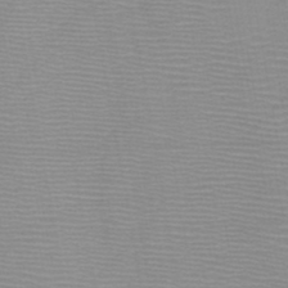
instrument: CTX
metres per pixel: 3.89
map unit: HNb
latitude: -46.4629
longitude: -41.0458
